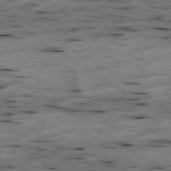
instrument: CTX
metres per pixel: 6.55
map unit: Hpe
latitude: -79.2376
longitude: -21.2348
